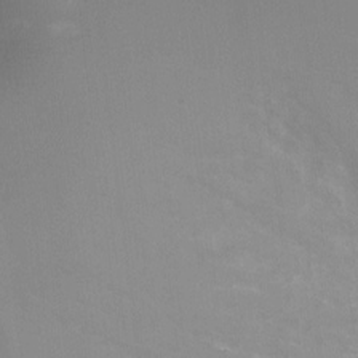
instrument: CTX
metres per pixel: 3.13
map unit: Ht
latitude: 2.2900
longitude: -27.5371
